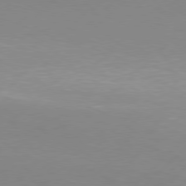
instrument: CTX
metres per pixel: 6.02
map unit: Hpe
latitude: 77.6694
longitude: -131.8584
